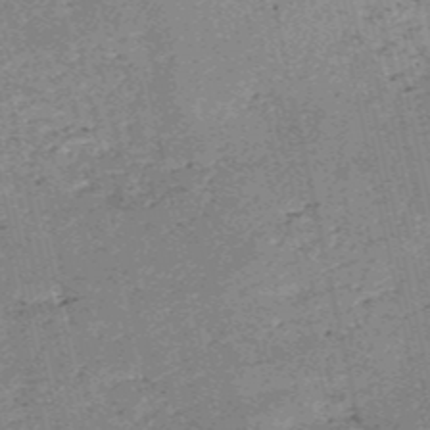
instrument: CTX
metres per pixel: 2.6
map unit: HNb
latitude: -54.2740
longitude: -40.5167
